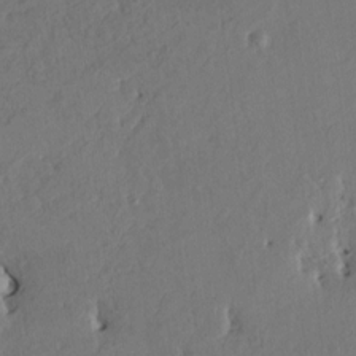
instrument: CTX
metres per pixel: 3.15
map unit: HNhu
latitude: 4.9703
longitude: -4.7435
